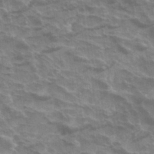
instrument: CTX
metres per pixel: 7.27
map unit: Hto
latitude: 33.2726
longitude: -44.3089
